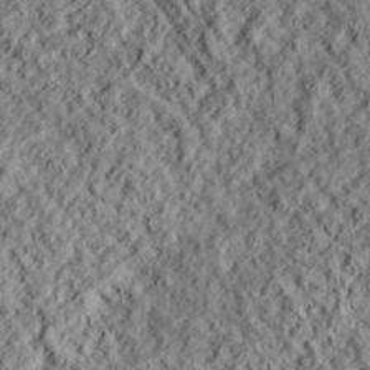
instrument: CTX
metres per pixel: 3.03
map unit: lHvf
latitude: 39.1970
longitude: -88.3468
